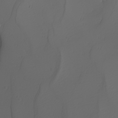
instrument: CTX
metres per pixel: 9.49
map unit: Nhu
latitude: -7.3887
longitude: -95.2726
